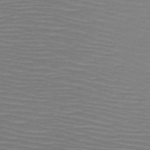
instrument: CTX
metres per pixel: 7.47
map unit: HNb
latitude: -47.1242
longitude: -43.6127
